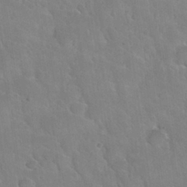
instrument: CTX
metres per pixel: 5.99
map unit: Nhu
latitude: 30.5735
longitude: -53.7828
